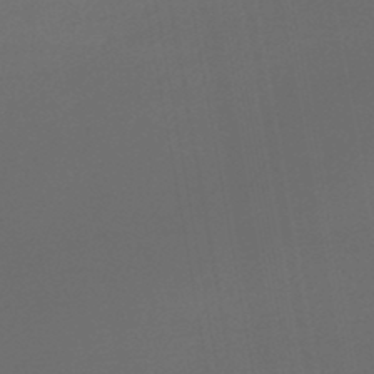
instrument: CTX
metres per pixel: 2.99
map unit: lHb
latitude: -47.1053
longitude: 67.2565
